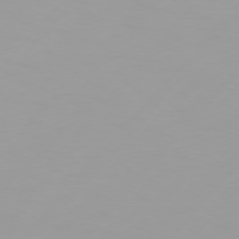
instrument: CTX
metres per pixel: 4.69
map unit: Hpe
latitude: 75.5938
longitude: -128.5168
